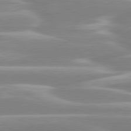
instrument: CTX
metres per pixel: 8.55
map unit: lApd
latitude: 80.3656
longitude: -129.8205
